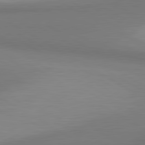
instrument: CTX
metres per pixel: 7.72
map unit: lApd
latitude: 80.9892
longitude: 159.8422
